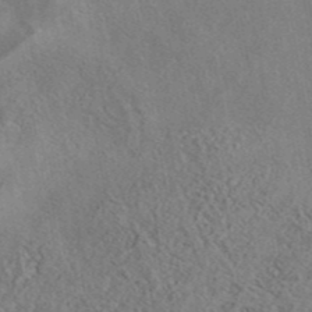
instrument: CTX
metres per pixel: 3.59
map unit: eAb
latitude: 42.2145
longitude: 109.4454
